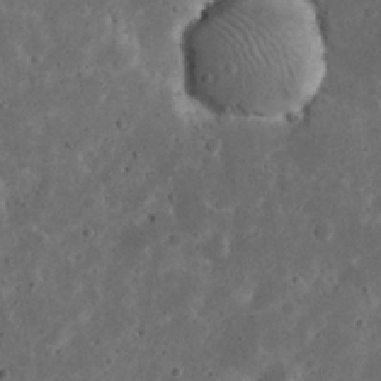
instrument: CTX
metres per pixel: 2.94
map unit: eHh
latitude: 22.1200
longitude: -66.7624
